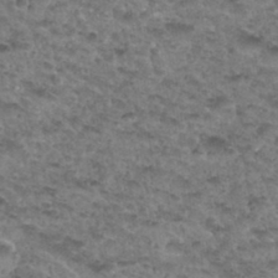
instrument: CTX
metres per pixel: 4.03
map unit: Hto
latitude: 33.4426
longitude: -48.6679
